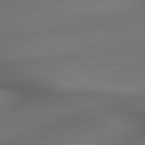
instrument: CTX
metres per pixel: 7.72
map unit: lApd
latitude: 79.5371
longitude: -173.9528
